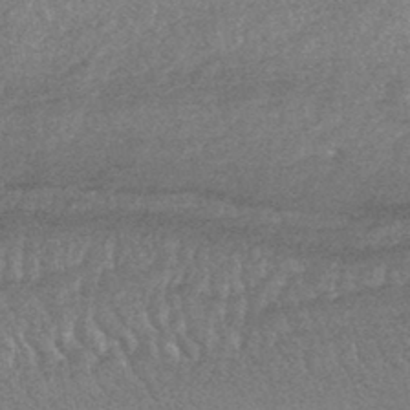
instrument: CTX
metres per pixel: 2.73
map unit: HNhu
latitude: -44.2173
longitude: 94.0850
